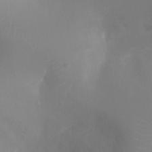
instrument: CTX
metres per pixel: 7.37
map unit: Ht
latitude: -16.0472
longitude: -41.2348
